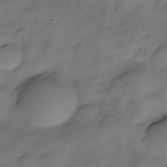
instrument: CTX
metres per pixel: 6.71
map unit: Nve
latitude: -27.3698
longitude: -149.2159
